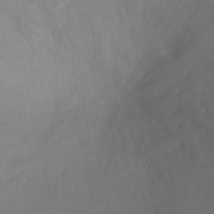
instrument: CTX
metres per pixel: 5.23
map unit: Ht
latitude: -2.2928
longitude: -17.9528
